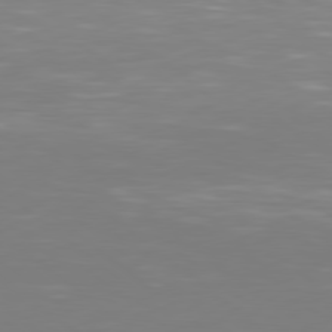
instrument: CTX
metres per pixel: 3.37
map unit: Hpe
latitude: 78.2901
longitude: -172.9891
